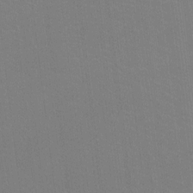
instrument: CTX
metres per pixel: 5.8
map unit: Ht
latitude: -9.7289
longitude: -38.5546
